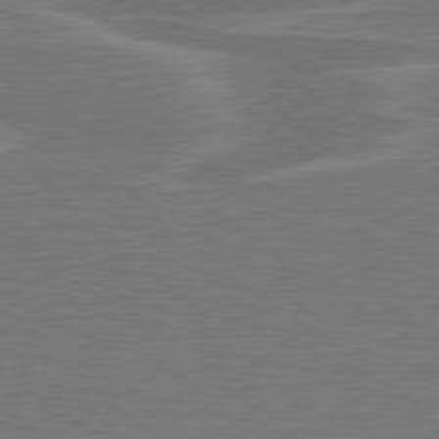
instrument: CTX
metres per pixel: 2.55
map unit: lApd
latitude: 79.3104
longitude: -91.9906
